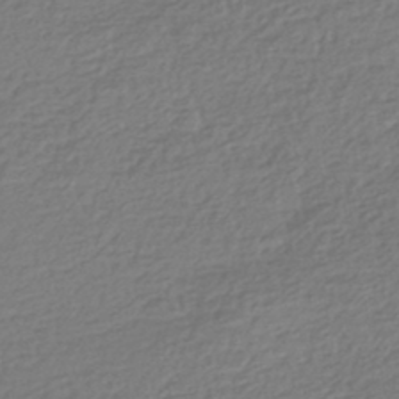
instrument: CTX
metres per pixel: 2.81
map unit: HNhu
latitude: -43.6343
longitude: 97.7856
